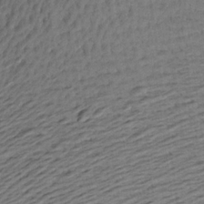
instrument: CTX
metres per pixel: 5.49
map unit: Aa
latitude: 20.2145
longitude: -146.7247
